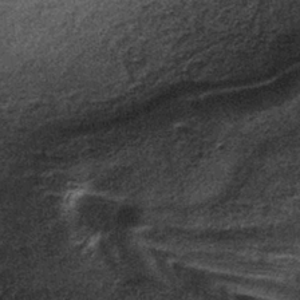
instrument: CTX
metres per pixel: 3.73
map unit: lHb
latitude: -38.2928
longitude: 67.0109
